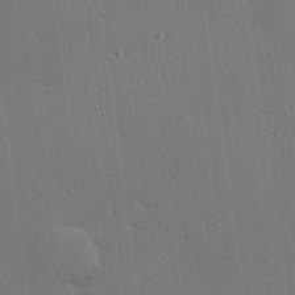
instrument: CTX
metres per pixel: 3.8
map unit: Hve
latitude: 26.8758
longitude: -90.5546
